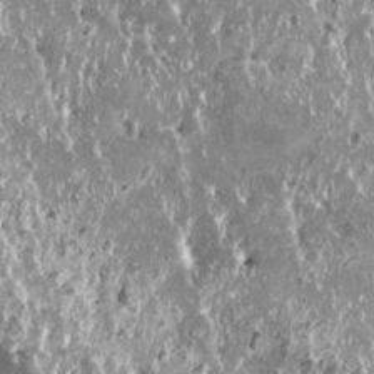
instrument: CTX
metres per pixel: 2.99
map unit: HNhu
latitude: 0.5356
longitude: 5.8611
